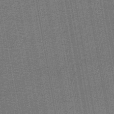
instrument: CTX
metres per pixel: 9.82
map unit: lHb
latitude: -44.9353
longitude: 57.9178
